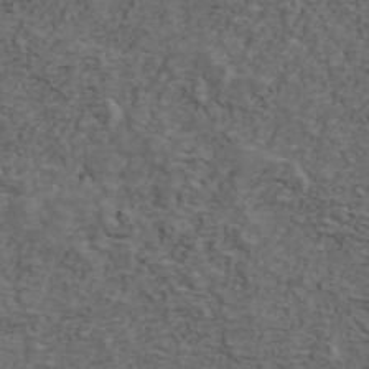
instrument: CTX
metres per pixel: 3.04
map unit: ANa
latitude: 42.3278
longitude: 29.5210
